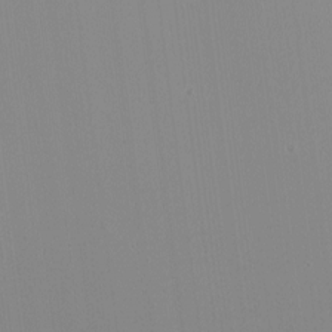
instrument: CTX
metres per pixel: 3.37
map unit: HNhu
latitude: -1.7478
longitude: -6.1011
